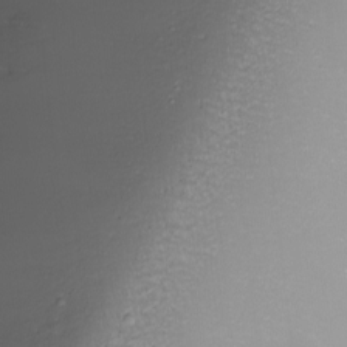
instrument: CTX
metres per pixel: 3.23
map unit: Nhu
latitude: -8.9542
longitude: -81.0836
